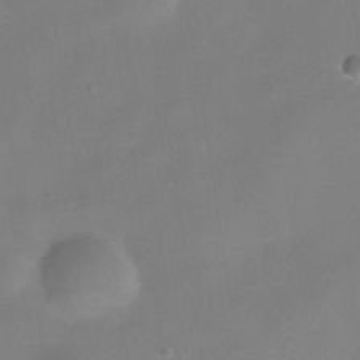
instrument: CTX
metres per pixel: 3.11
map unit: Nhe
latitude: -38.6330
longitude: -118.6490
